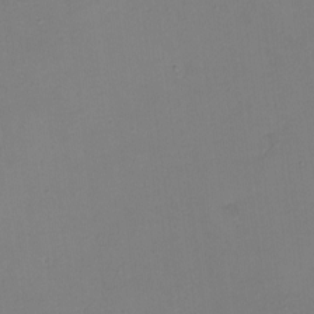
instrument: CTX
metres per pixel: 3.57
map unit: eHh
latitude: -4.7085
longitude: -78.4790
